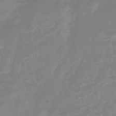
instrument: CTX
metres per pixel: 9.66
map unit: eHb
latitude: -45.7100
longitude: 82.3684
